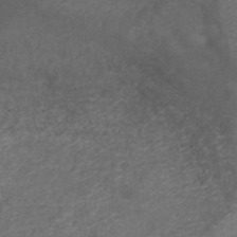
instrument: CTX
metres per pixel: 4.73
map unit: ANa
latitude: 41.9528
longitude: 27.7099
